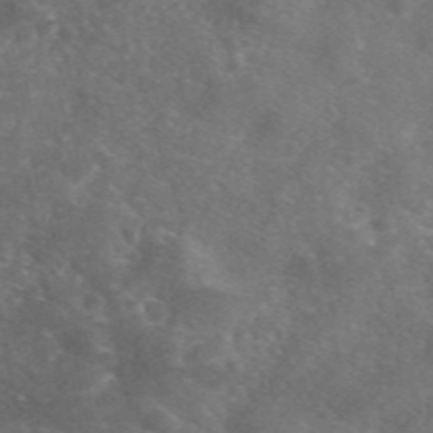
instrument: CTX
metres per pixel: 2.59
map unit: eAb
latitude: 46.8569
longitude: 119.9556
